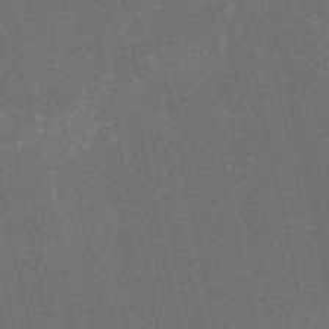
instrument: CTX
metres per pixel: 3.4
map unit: HNb
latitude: -52.2739
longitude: -39.7827
